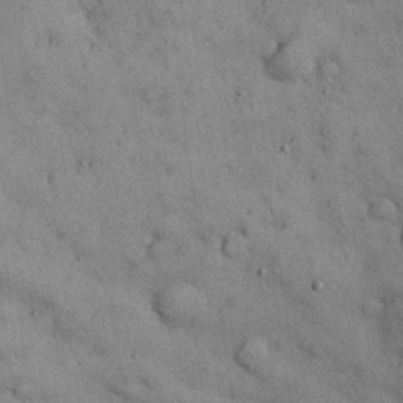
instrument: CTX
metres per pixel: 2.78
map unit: Nhu
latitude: 28.2333
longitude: -71.6127
